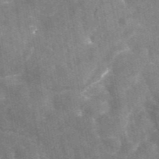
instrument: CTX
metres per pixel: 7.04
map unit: eAb
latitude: 44.9325
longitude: 122.6897
